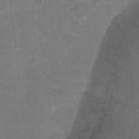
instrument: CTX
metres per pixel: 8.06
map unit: Ht
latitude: -1.3132
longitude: -33.1214
